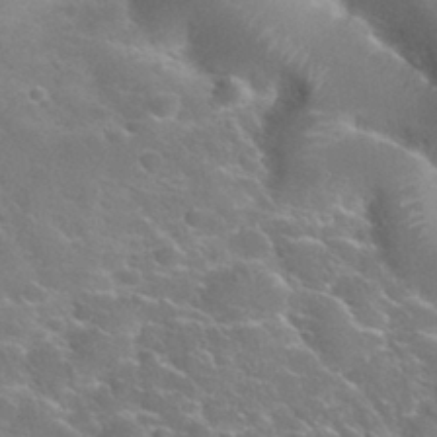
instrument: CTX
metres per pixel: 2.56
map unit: Nhu
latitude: 30.3279
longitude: -52.5168
